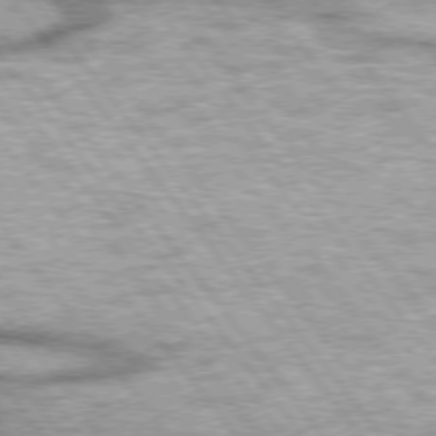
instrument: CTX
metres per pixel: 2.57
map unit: lApd
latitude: 74.9136
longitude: -48.8947
